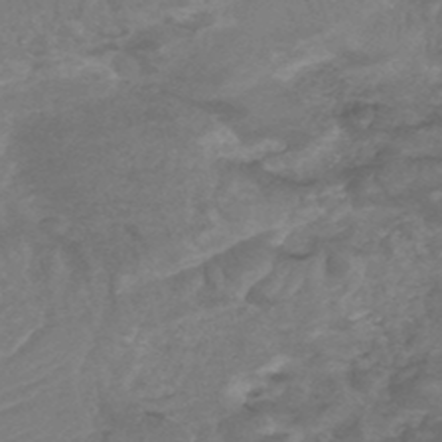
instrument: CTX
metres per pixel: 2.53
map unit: HNhu
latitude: -48.2740
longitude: 28.5196
